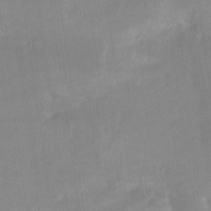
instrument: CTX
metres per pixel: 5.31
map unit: Nhe
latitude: -29.1998
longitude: -110.5357
